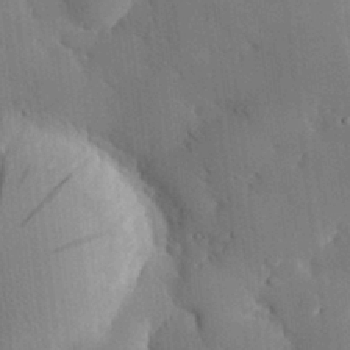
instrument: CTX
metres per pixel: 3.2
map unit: eHh
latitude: 29.1970
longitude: -80.4979
